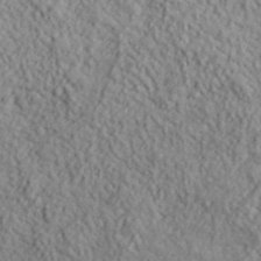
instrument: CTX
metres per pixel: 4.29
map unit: lHvf
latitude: 38.7435
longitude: -90.9325
